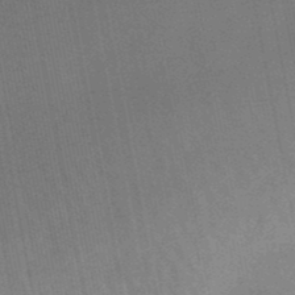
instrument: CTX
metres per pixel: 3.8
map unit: lHb
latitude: -49.4644
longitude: 68.7274
